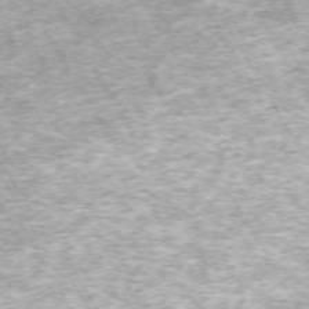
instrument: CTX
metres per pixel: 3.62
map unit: Hpe
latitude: -71.2754
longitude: 14.0472
